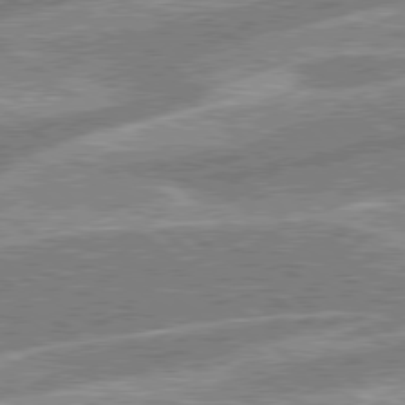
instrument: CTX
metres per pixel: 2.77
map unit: lApd
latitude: 79.0459
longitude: -157.6504
